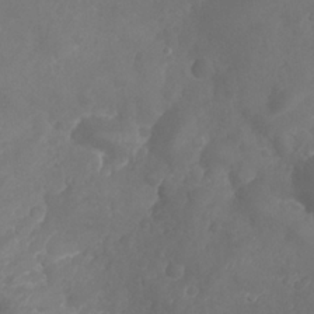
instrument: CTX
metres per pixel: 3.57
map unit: Nhu
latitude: 25.4237
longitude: -63.4427
